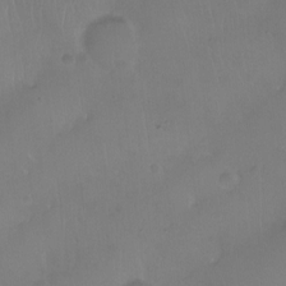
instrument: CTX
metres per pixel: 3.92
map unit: Nhu
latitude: -12.7652
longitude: -41.8961
